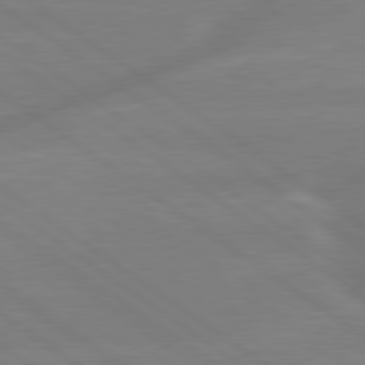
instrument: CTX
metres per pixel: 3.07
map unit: lApd
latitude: 79.6316
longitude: -141.7638
